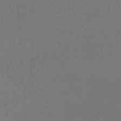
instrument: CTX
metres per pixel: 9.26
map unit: eHb
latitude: -32.4440
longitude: 69.5588
